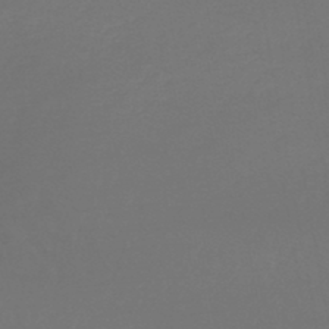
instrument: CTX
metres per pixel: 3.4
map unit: lHb
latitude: -43.5399
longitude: 63.5399
